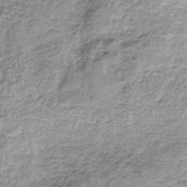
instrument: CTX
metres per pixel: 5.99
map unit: lHb
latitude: -36.4062
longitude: 64.9731
